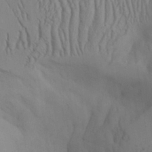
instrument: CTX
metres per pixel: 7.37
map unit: Aa
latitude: 27.7450
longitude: -132.4223
